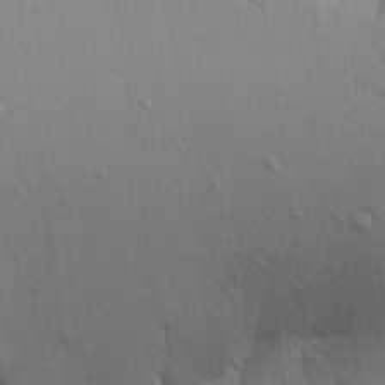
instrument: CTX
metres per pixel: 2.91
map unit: Aa
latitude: 20.5546
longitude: -148.0633
